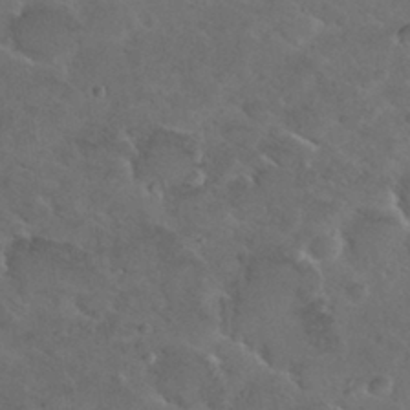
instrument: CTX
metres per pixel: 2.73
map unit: Nhu
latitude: 29.4237
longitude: -52.6680
